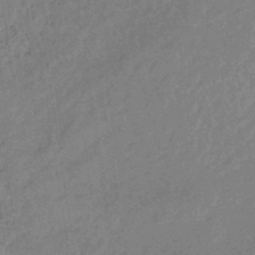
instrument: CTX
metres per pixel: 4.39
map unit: lHb
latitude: -35.5777
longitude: 68.6329
